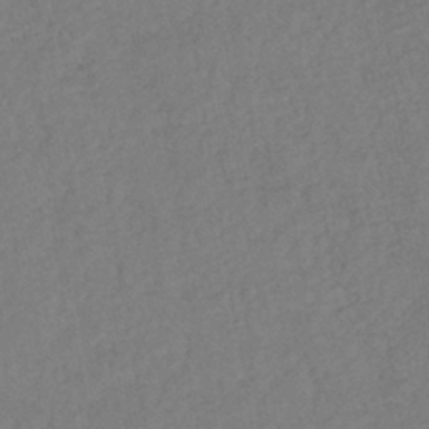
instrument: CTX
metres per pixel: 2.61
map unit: lHb
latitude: -37.6721
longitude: 69.0864
